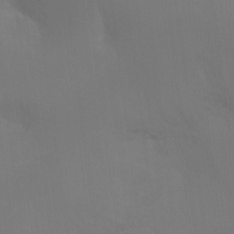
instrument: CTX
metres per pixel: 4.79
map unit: Ht
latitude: -17.1620
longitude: -41.8583
